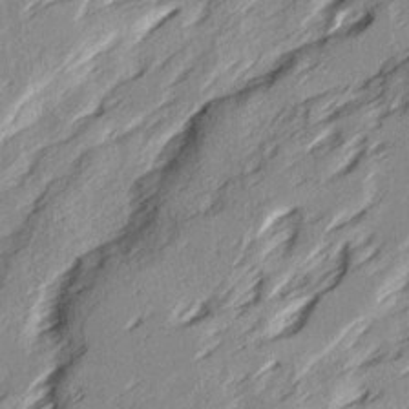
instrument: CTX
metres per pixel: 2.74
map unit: Ave
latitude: 15.9339
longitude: -137.5938
